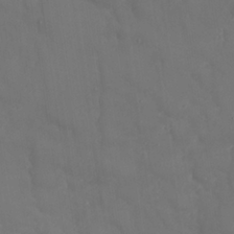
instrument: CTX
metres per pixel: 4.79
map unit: Nhu
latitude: 24.5545
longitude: -61.9717
